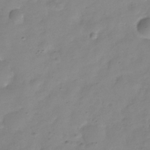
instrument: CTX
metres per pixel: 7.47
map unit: Hve
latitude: -32.4440
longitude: 91.7856
